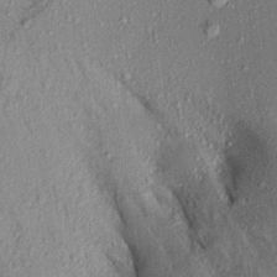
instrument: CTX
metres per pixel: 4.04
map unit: Aa
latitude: 16.9136
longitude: -146.9514
